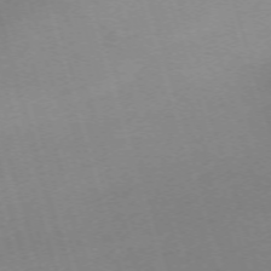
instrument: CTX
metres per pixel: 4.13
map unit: Nhu
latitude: -68.0283
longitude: 37.3131
